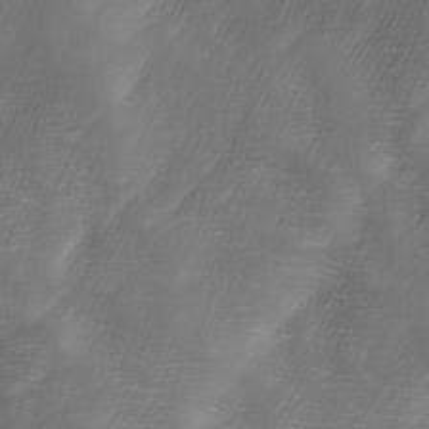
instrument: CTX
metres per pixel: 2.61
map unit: Ave
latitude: 10.3467
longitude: -106.1767
